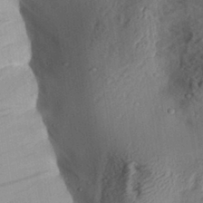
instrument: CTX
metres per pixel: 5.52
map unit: Aa
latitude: 30.3279
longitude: -132.9514
